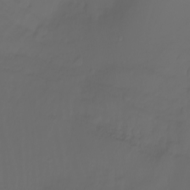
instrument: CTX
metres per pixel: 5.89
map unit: Nhu
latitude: -11.9367
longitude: -64.4034
